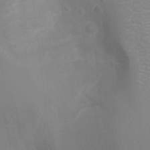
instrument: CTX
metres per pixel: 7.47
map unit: Ht
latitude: -0.6897
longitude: -16.2523
